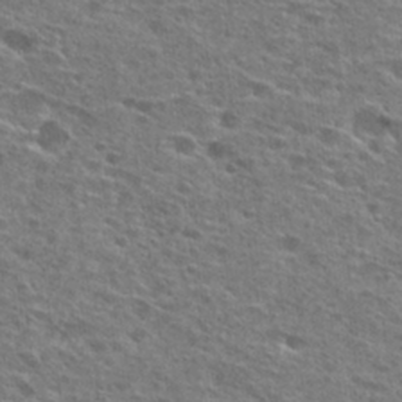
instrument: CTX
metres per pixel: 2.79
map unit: Hto
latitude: 26.6869
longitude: -47.5371
